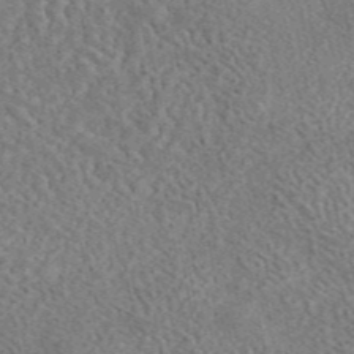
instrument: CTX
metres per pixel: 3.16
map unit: eAb
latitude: 44.5734
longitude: 124.7463
